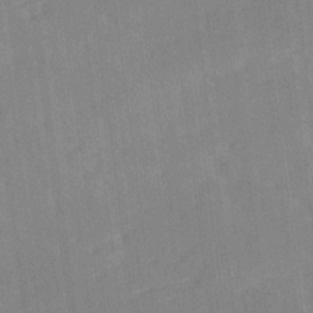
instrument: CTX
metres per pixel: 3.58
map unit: Ave
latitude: 18.1200
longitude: -137.0837
